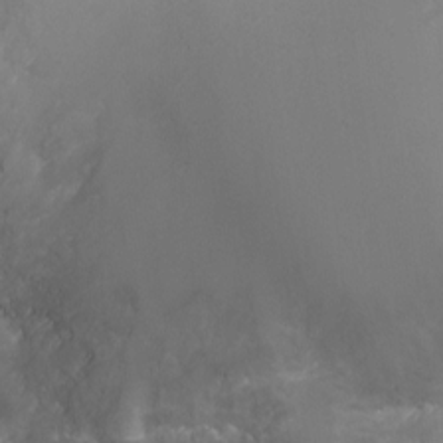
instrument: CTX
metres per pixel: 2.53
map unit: Ht
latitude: 0.4601
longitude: -21.2348
